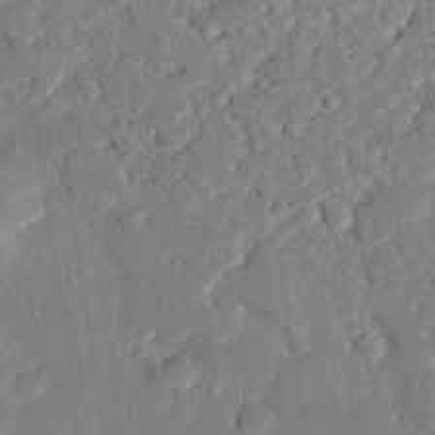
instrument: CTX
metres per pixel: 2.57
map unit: eHh
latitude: 26.8947
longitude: -82.3845
